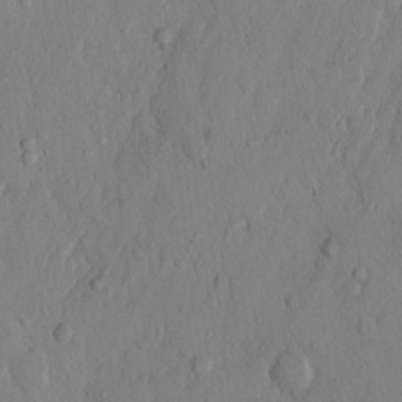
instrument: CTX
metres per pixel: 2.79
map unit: Hto
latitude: 12.6680
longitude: -56.2144
